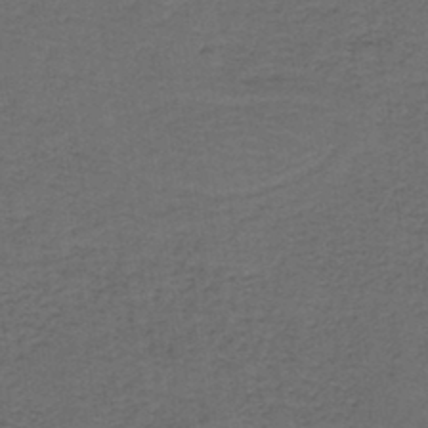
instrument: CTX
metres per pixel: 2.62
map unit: lHb
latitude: -43.6154
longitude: 53.6532
